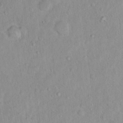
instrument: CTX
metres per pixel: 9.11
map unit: Hto
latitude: 13.7072
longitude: -37.2159
